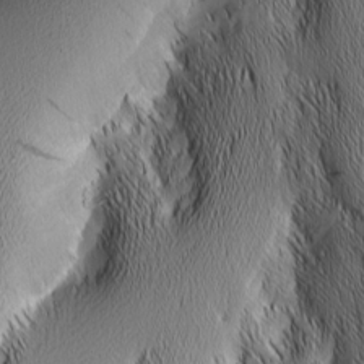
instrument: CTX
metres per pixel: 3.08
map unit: Nhu
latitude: -6.7652
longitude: -151.7827
